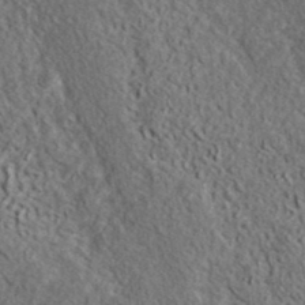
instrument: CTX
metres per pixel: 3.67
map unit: ANa
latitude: 39.0458
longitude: -91.3104
